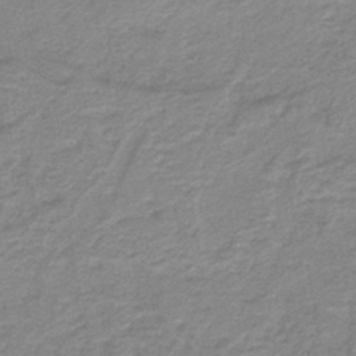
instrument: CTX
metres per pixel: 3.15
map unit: lHb
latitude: -40.8030
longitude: 53.6910
